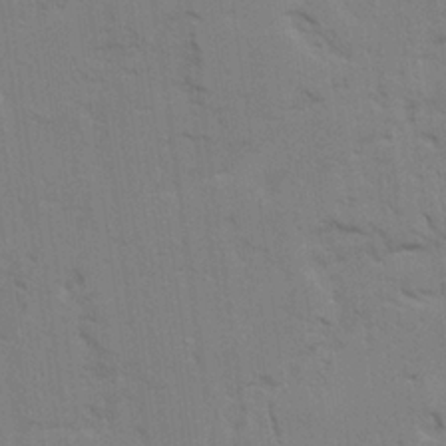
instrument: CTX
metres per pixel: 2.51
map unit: Ave
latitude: 23.7261
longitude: -130.4979
